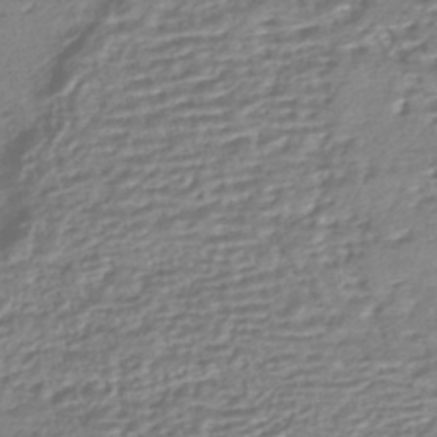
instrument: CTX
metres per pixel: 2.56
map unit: HNhu
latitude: -44.7274
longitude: 96.7652
